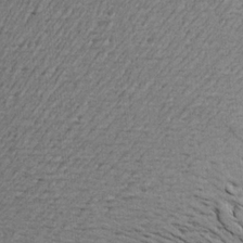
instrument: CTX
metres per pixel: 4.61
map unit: Aa
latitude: 22.7246
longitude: -144.4601
